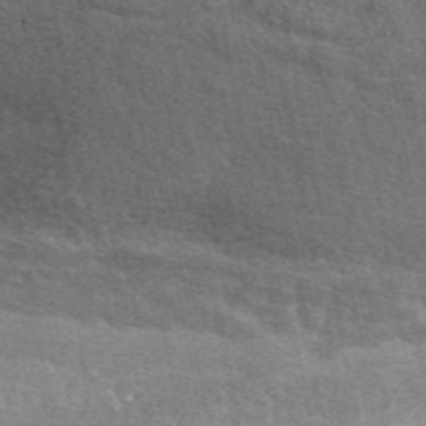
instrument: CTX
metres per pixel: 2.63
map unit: eAb
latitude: 49.5371
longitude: 115.7855
